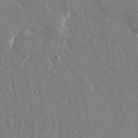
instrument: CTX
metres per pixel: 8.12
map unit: Ave
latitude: 16.7624
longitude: -139.7450
